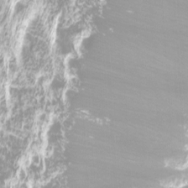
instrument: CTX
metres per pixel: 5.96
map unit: Htu
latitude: -10.6707
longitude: -73.9150
